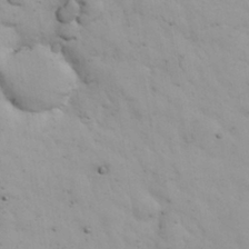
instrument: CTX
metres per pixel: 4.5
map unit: Nhu
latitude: 27.9339
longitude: -72.1767
